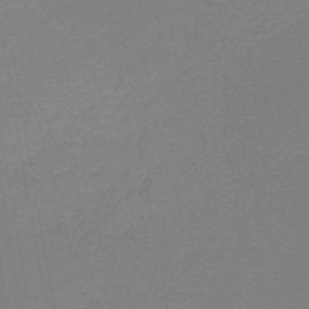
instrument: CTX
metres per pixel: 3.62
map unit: lHb
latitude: -46.0283
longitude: 59.2186
